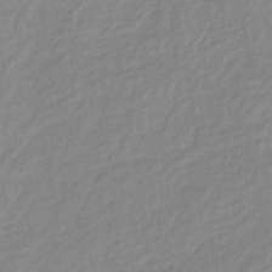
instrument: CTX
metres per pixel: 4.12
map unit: lHb
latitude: -37.3509
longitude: 70.4629
